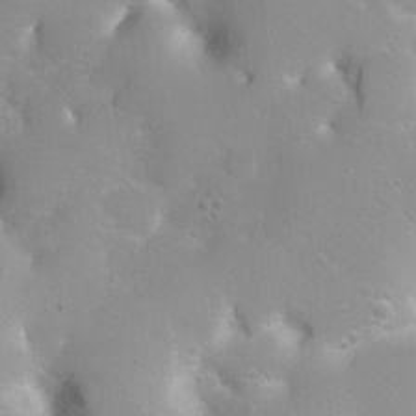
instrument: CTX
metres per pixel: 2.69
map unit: Nhu
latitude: 3.9150
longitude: -26.7813
